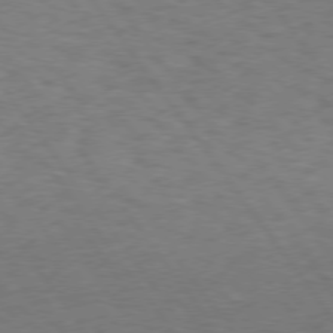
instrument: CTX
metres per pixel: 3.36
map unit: Hpe
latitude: 74.8191
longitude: -143.0459
